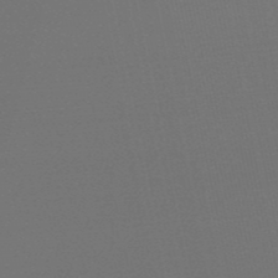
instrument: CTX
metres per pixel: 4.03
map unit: eHb
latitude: -50.6329
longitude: 71.7289
